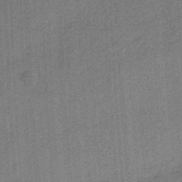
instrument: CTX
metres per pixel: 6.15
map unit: HNb
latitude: -34.8219
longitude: 57.5588
